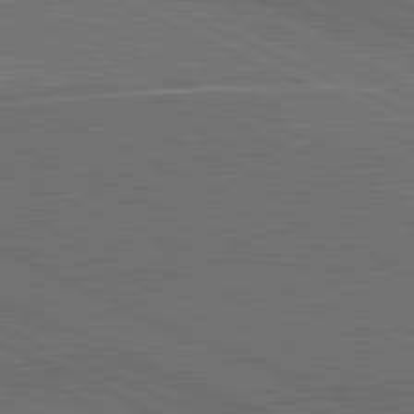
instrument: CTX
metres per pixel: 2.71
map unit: lApd
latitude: 81.7450
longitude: 148.5385
